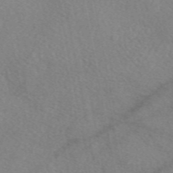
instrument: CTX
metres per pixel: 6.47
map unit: eAb
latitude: 49.0269
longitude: 111.5210
